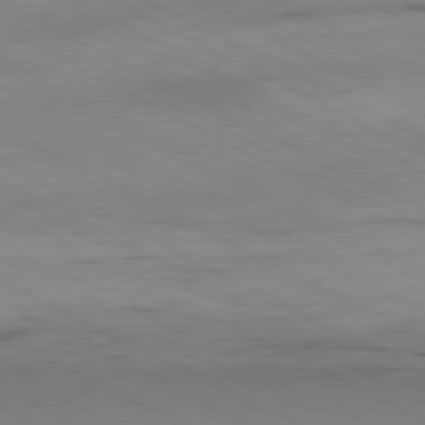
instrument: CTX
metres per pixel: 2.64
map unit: Ap
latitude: -80.9353
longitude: -92.5923
